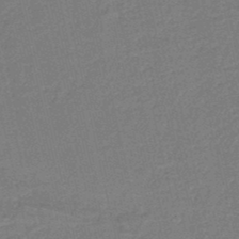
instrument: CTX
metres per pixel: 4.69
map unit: HNb
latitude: -38.2740
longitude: 54.6330
